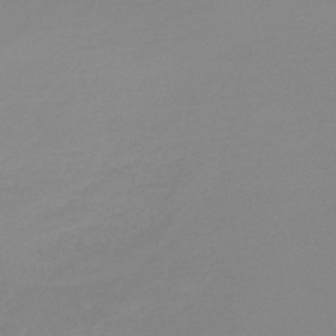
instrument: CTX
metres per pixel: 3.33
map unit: lHb
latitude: -44.0283
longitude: 64.1606
